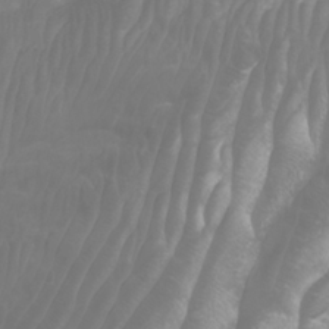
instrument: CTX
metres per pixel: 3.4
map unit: Htu
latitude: -4.9730
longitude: -76.5168
